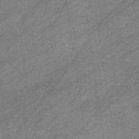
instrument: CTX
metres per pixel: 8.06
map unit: eHb
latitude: -33.1809
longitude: 71.5966
